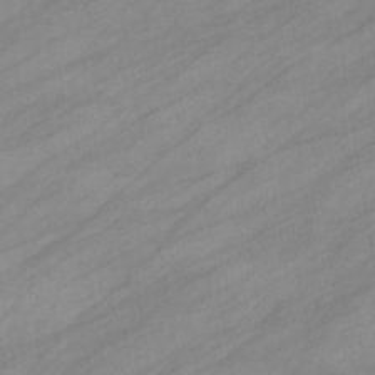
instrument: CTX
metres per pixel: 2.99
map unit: eHb
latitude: -39.1242
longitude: 81.7856
